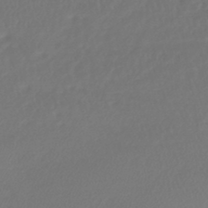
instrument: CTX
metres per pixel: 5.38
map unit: lHb
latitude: -43.9367
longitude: 75.9178
